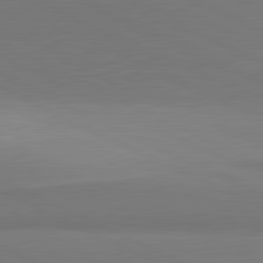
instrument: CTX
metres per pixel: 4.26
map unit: lApd
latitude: 81.8016
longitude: 151.7100
